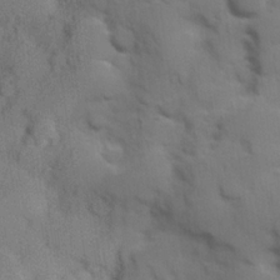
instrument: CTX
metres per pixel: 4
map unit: Hve
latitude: 24.3845
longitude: 148.1606
